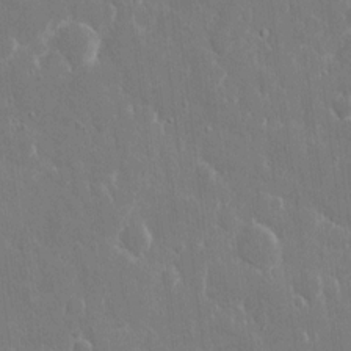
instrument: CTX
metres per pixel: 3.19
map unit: eHh
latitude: 9.0648
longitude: -69.8206
